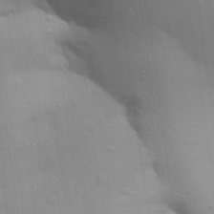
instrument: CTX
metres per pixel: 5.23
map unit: Aa
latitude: 29.2915
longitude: -147.2348
